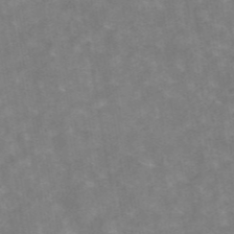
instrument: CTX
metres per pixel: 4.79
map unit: eAb
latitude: 45.3292
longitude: 122.2929
